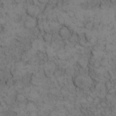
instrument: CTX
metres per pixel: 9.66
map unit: eHh
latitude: 12.2712
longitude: -63.4994
